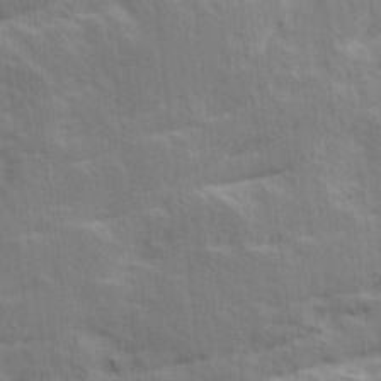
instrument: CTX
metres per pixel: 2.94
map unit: Ave
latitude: 16.5546
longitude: -138.5924
